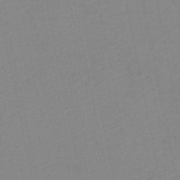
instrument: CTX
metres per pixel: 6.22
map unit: lHb
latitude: -46.6707
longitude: 61.3321
